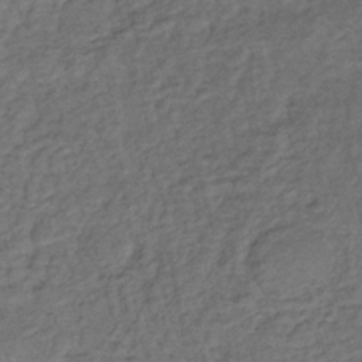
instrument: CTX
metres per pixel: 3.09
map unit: lHb
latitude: -35.8989
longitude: 69.9367
